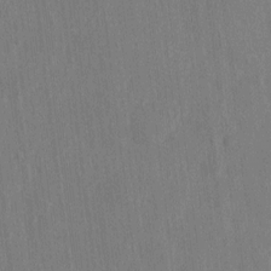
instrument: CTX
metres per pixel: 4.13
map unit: HNhu
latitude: 4.1389
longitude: -6.5168
